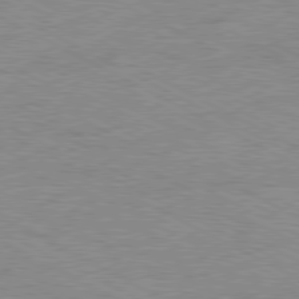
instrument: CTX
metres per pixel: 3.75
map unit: Ap
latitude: -81.1053
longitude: -86.6868
